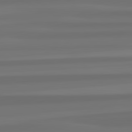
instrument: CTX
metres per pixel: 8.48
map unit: lApd
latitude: 82.4601
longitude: -173.9717
